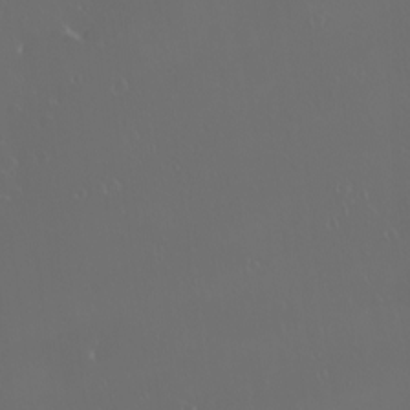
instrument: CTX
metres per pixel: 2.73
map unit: eHh
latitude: -2.7274
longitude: 20.1983
